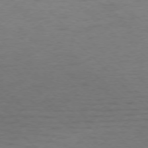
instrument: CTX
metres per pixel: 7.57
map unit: Ap
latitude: -76.8975
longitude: -77.7638
